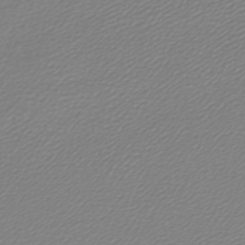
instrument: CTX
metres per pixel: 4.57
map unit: lHb
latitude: -46.0472
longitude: 70.5196
